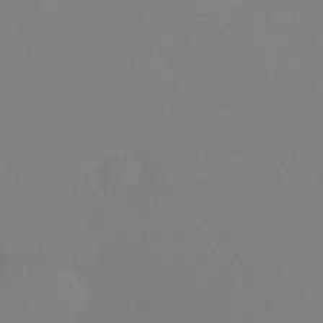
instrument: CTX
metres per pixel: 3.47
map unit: HNb
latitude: -46.8975
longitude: 57.0486
